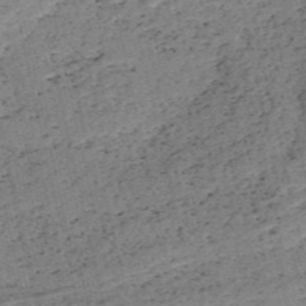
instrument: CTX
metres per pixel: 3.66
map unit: HNb
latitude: -54.1039
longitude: -46.9892
